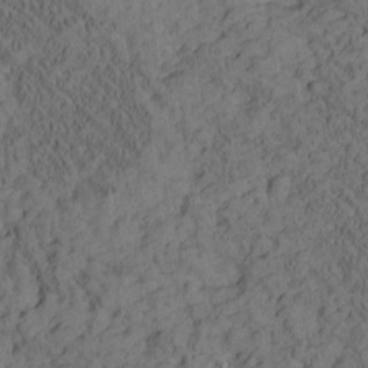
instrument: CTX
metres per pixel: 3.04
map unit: Htu
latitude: -3.1431
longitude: 175.0864
